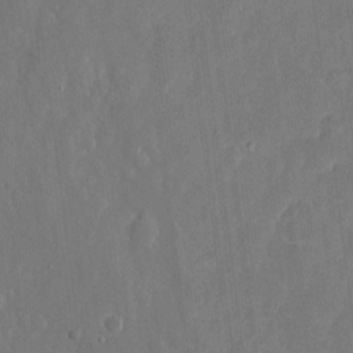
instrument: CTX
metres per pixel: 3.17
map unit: eHh
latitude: 10.2334
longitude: -70.8191
